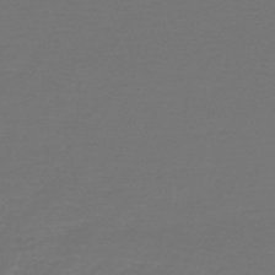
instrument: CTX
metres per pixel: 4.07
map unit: lHb
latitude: -47.2187
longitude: 64.5385
